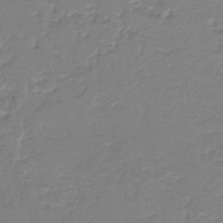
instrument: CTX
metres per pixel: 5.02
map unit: HNb
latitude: -36.0661
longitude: 58.6140
